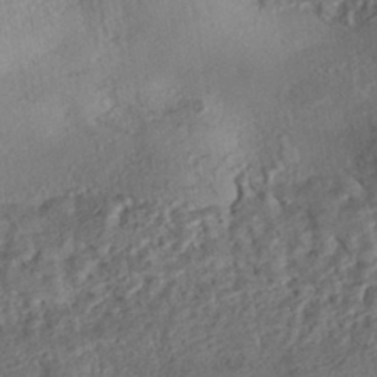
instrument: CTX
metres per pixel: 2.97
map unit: eHh
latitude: -42.8596
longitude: 121.2187
